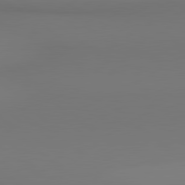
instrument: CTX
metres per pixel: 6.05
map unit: lApd
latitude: 80.4979
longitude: 154.3873
